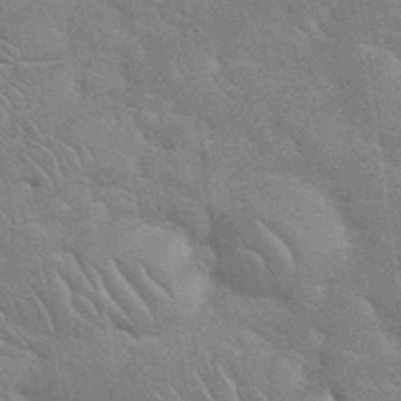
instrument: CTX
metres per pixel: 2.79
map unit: eHh
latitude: 36.1578
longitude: -65.7450
